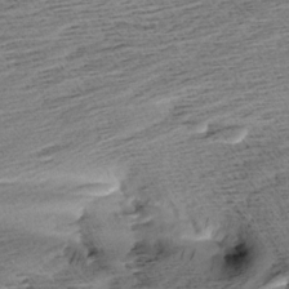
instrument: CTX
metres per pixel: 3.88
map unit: Aa
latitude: 6.5924
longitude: -137.2159
